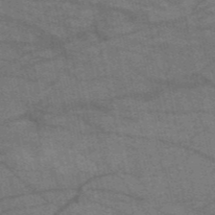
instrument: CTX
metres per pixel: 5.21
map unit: HNb
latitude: -53.4454
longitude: -46.3468
